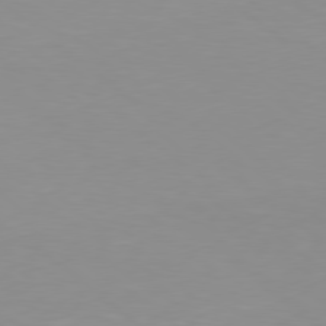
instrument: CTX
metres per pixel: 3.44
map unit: Hpe
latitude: 78.1578
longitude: -142.2145
